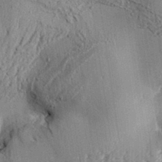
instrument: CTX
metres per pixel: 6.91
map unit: Aa
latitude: 32.5735
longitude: -137.1026
